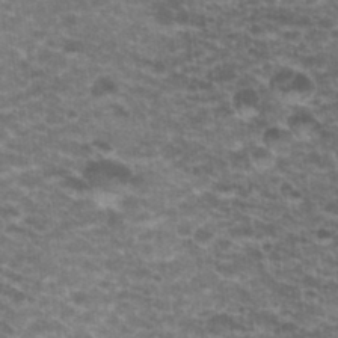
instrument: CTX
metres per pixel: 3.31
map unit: Hto
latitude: 20.2712
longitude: -36.8191
